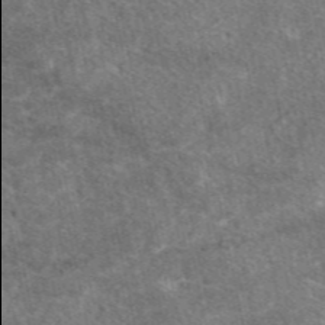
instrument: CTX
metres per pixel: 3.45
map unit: eAb
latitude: 47.5560
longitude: 118.0094
